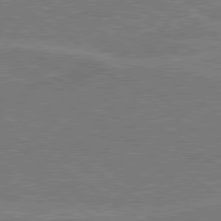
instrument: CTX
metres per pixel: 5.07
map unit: lApd
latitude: 79.7072
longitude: 166.5952
